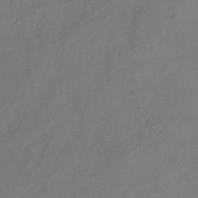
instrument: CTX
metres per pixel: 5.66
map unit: HNhu
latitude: -39.9178
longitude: 104.3495
